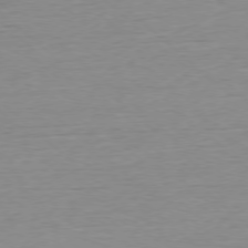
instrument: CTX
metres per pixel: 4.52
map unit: Ap
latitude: -78.0661
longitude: -87.8394
